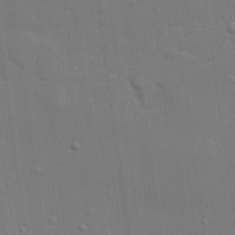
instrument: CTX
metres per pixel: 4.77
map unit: lHvf
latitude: 23.3104
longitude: 142.1038
